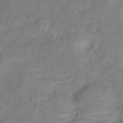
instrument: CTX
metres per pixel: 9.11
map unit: Ht
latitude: 11.9906
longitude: -40.2522
